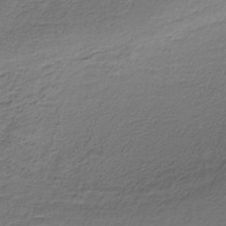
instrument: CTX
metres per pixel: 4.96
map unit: HNb
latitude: -35.7478
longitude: 58.5384
